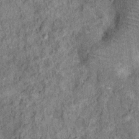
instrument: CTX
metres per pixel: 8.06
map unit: Ht
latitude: 11.5938
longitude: -38.4034
